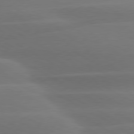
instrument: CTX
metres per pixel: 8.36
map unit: lApd
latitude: 79.1970
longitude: -115.1592
